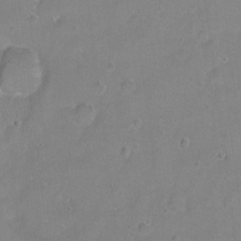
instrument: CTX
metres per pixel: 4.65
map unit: Ht
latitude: 2.0444
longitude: -32.9703
